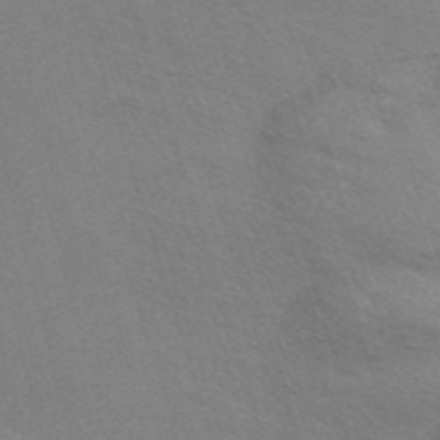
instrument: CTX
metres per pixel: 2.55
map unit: Nve
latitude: -56.7652
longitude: 59.2942
